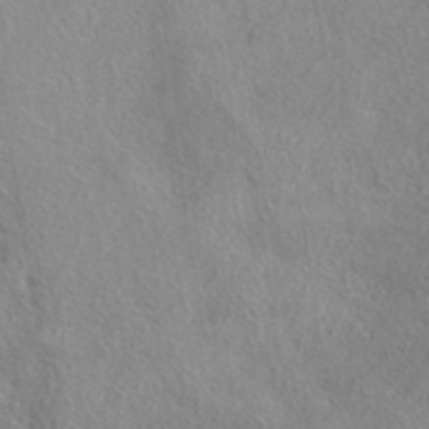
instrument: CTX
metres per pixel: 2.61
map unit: eAb
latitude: 40.4978
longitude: 105.1620
